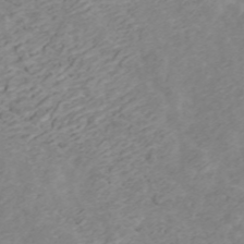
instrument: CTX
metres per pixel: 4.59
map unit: ANa
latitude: 45.4804
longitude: 22.8030
